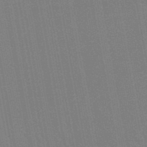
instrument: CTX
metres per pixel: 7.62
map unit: lHb
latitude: -48.6897
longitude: 74.9920
